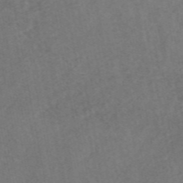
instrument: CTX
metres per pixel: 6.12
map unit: eAb
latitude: 47.5183
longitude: 127.5966
